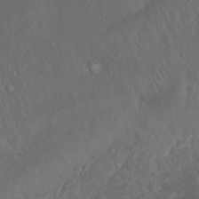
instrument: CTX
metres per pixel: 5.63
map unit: Nhu
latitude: 23.3482
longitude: -62.3656
